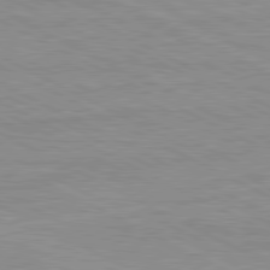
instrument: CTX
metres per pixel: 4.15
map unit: Ap
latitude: -82.1606
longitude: -72.7247
